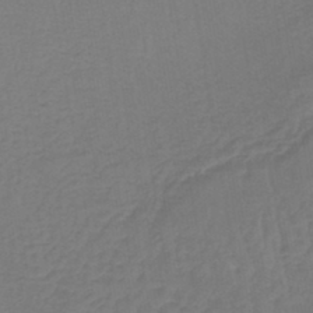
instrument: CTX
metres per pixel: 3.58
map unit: lHb
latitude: -42.4062
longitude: 64.3495
